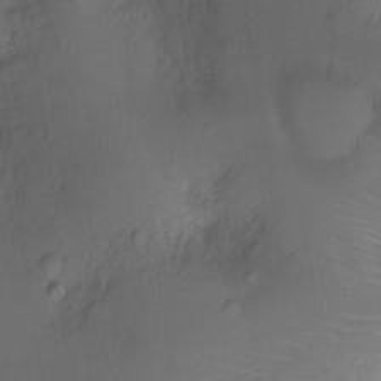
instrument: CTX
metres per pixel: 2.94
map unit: Ht
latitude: -11.4832
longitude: -24.3656
